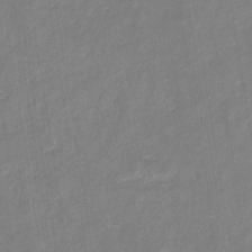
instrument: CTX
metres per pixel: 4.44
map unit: eHb
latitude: -34.8597
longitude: 73.5210
